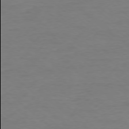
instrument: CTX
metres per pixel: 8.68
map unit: Ap
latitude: -78.2739
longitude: -89.9906
